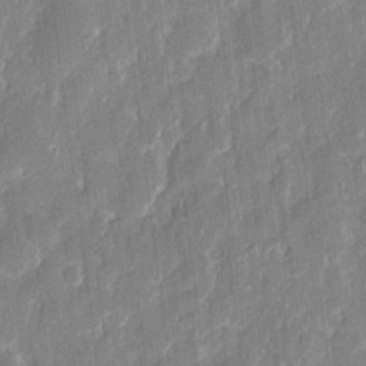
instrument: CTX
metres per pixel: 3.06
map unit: eHh
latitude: 11.1781
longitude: -70.5923
